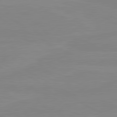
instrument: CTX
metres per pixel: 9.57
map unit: lApd
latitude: 80.8191
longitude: -177.0458
